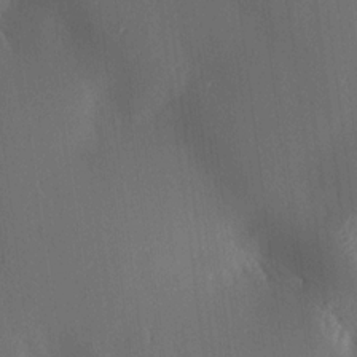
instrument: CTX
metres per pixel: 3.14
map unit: Aa
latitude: 15.0648
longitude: -147.8962
